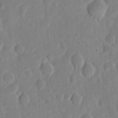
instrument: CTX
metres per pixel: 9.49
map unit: eHh
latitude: 6.1956
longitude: -70.6490
